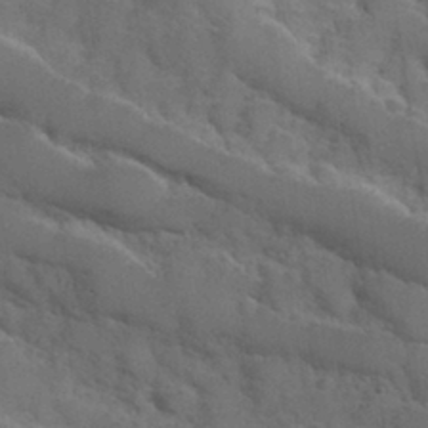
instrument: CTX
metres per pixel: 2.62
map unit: Hve
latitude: 31.2348
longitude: 151.3132
